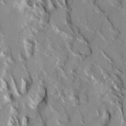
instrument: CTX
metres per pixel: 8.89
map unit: Ave
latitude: 14.8758
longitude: -130.6869
